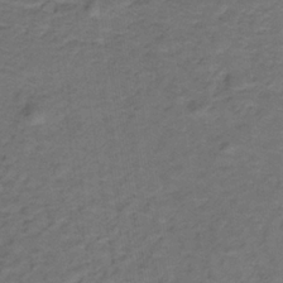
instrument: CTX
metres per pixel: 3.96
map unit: lHb
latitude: -33.1998
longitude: 65.3510
